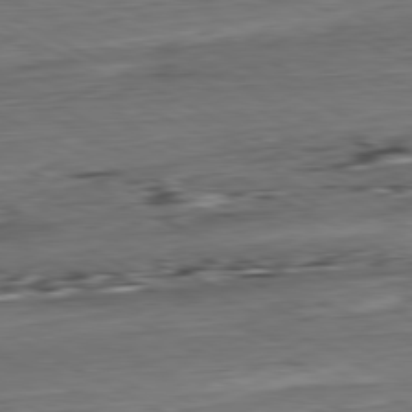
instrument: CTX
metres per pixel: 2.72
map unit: Hpe
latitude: -80.8597
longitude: 21.6910
